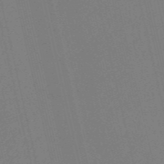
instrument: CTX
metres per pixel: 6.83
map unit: HNb
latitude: -54.9542
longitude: -39.7450
